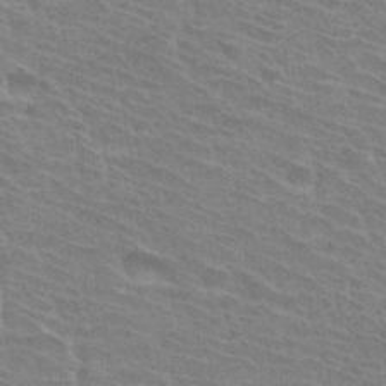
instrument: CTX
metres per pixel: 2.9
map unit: Hto
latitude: 31.5371
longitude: -41.4993
